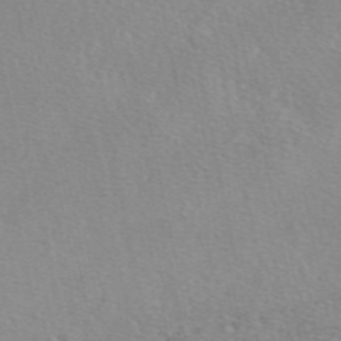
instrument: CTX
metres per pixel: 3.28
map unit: eAb
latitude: 49.4615
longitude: 106.8408
